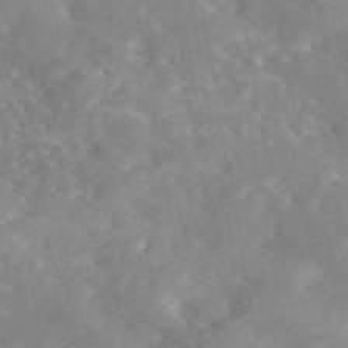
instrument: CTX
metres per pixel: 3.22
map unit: eAb
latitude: 45.3670
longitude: 126.1794
